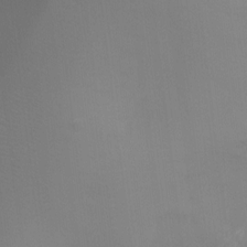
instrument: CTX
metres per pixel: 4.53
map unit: Ht
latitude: -5.1809
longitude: -25.6316
